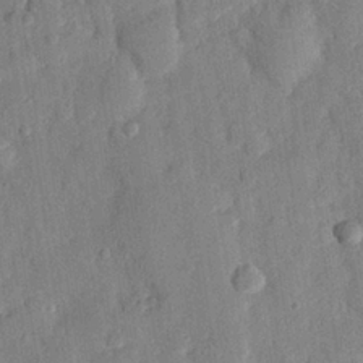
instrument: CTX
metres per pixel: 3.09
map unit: eHh
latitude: 27.6694
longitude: -77.0647
